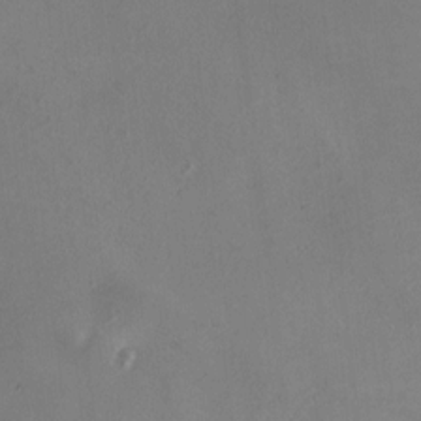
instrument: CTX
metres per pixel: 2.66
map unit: HNhu
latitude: 6.2900
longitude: 6.6707
